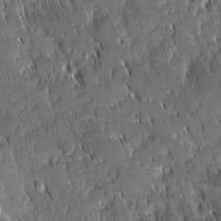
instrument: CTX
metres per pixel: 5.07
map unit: Ave
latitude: 9.4049
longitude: -104.3845
